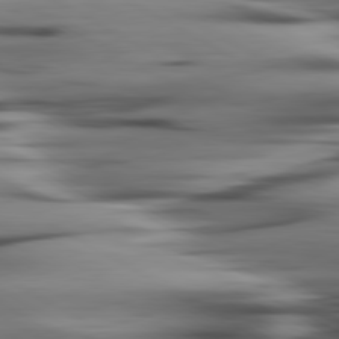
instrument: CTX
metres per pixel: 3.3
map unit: lApd
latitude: 80.4790
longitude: -122.4979
